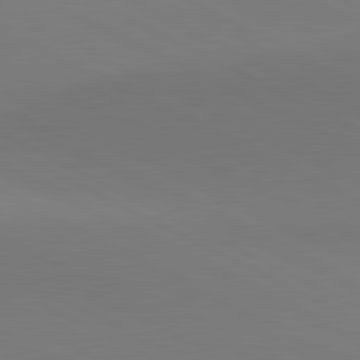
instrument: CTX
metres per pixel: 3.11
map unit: lApd
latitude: 81.1403
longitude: 145.8045
